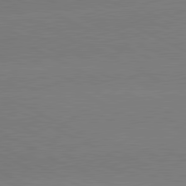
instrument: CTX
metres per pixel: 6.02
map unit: lApd
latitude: 81.2915
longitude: -153.8584
